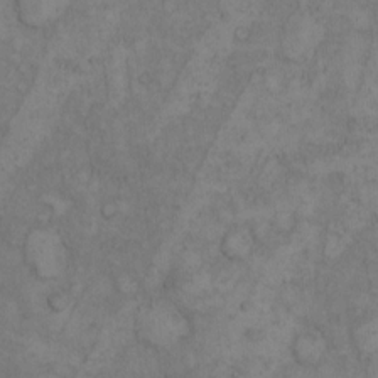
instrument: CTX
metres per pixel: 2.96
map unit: Hto
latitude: 8.2334
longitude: -59.4426
